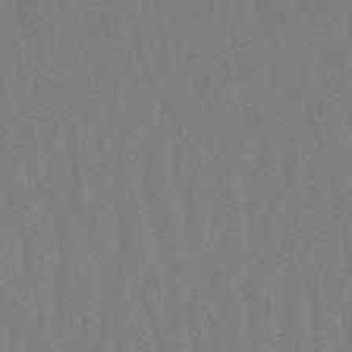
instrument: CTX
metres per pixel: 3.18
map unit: lHb
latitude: -50.0661
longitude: 81.4455
